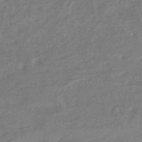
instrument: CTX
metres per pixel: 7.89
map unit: HNhu
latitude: -42.3495
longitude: 92.2739
